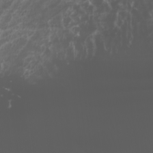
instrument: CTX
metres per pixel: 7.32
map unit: Htu
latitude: -1.0109
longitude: -77.6882
